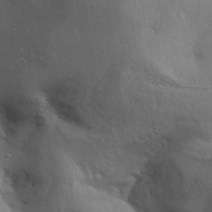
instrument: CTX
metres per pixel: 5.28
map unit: Aa
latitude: 31.9151
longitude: -144.0255
